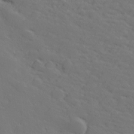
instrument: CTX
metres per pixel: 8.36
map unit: lHvf
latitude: 26.5735
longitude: 142.8596
